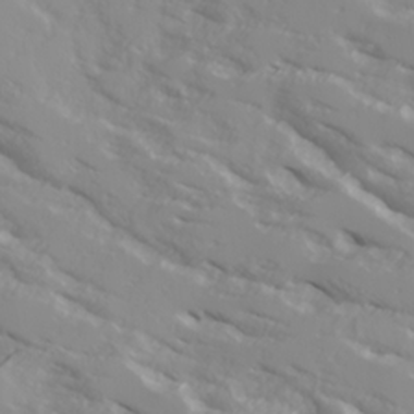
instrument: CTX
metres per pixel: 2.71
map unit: Ave
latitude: 17.3104
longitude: -129.2726
